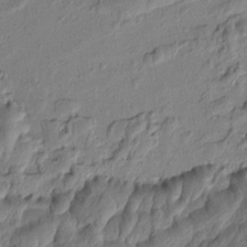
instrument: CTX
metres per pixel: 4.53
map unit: Htu
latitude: 0.9891
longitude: -175.6505
